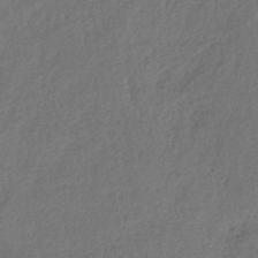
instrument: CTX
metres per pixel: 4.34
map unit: lHb
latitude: -39.8234
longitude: 69.0675
